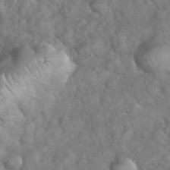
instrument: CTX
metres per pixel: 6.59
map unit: eHh
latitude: 39.2537
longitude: -57.4426
